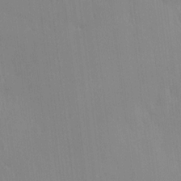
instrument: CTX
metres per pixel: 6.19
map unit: HNhu
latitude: 6.0822
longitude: 1.0298
